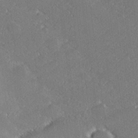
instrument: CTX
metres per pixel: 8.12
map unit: lHvf
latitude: 27.1592
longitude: 140.8597
